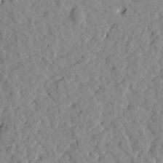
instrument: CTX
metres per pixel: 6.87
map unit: Htu
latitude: 1.7638
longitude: 179.2943
